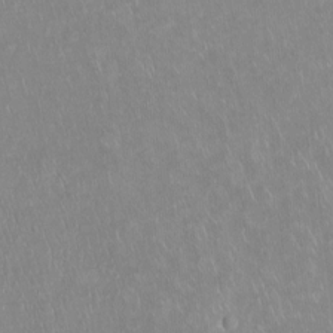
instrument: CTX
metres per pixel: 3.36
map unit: Ht
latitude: -14.6330
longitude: -44.3467
